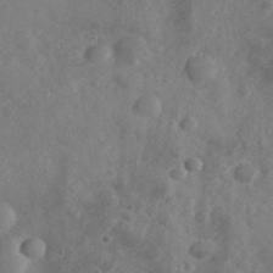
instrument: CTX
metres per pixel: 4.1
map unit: eHh
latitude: 30.8569
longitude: -70.9136
